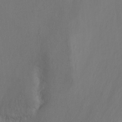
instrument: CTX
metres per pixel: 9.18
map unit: Ht
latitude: -11.3510
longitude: -34.9135
